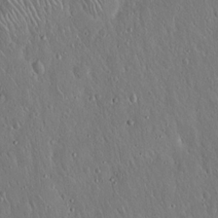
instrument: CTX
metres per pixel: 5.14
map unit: Hto
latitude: 17.1592
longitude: -57.4615
